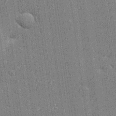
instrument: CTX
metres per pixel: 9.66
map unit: lHvf
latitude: 19.1025
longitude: 142.9163
